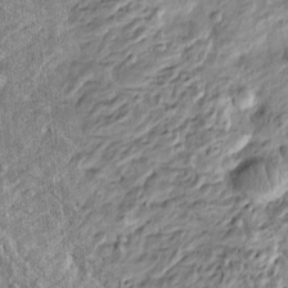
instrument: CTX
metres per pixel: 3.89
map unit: Htu
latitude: -5.1809
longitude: 157.2943
